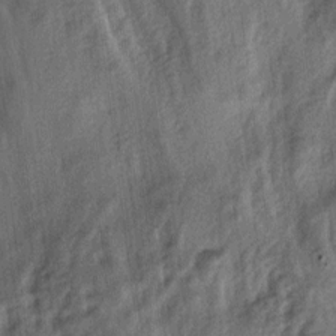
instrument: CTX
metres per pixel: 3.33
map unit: lAa
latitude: -5.3131
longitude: -124.2334
